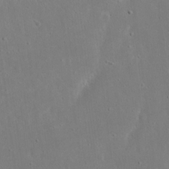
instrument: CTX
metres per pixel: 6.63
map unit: eHh
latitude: 17.1970
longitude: -71.2159
